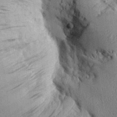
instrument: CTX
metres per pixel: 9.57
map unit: Aa
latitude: 29.2726
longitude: -136.2523
